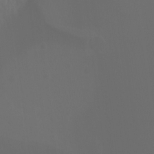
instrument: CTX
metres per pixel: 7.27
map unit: Ht
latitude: -0.1795
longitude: -46.6491
